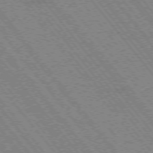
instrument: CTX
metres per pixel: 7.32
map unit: Hpe
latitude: -75.7856
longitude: -13.8017
